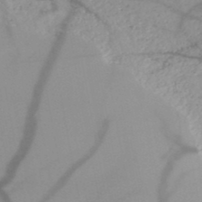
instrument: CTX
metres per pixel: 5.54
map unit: HNb
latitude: -48.7086
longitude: -40.6301
